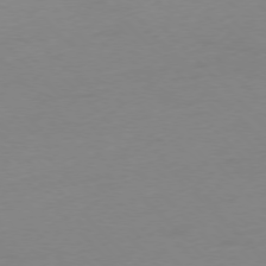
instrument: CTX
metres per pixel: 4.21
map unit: Ap
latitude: -77.1242
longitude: -71.2915
